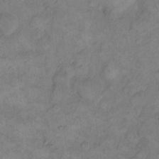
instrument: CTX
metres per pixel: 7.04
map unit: eHh
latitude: 14.1200
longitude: -65.8205
